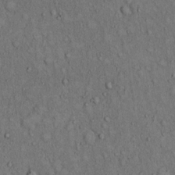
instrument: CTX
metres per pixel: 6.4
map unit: Hto
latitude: 12.5168
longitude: -60.1389
